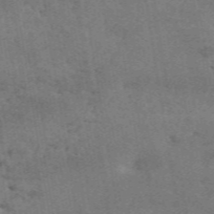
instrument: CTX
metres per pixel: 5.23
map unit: ANa
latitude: 50.5167
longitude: -81.2915
